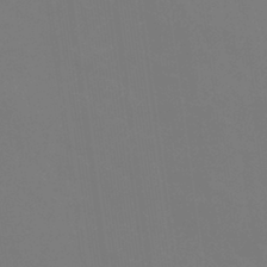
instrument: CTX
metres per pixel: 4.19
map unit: eHb
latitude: -38.6141
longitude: 75.2754
